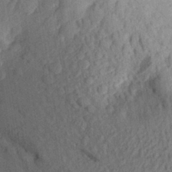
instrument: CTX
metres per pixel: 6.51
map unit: Aa
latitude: 26.3089
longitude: -145.4615
